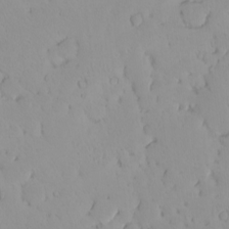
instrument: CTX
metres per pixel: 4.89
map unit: eHh
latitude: -1.4644
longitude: 19.9367
